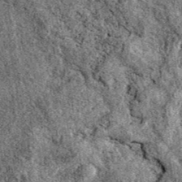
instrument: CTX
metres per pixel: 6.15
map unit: eAb
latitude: 39.6316
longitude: 110.9920
